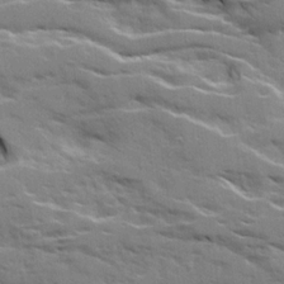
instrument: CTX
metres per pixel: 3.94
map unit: Ave
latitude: 20.7058
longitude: -130.1578
